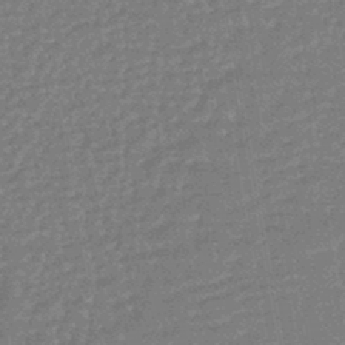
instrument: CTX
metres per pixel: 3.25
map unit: HNhu
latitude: -43.3509
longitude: 99.1809
